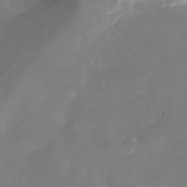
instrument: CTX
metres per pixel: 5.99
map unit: eHh
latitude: -6.2172
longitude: -77.9150
